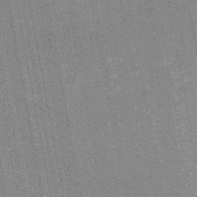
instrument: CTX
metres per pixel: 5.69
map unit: HNb
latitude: -45.9367
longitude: 52.9163
